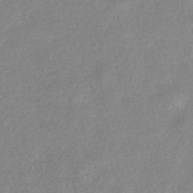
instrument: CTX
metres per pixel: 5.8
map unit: eHb
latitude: -40.5385
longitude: 80.5763
